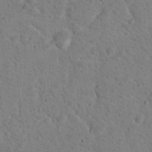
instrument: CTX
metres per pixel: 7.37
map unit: Nhu
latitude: 17.5560
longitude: -31.6694
